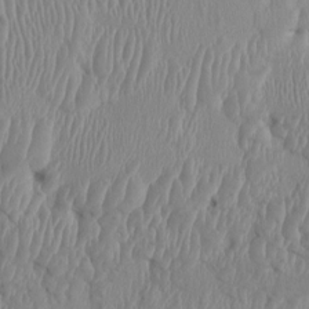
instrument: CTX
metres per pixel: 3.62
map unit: HNhu
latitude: 1.3670
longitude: -6.1767
